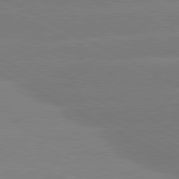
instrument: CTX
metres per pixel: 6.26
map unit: lApd
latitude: 80.8191
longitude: -150.9324
